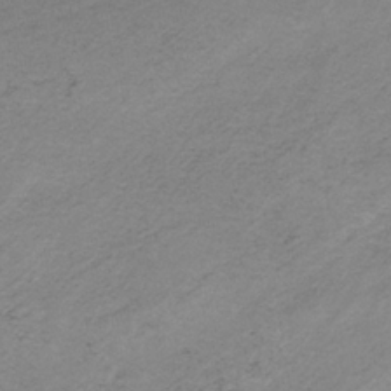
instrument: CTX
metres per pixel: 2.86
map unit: HNb
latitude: -33.3321
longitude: 63.0297
